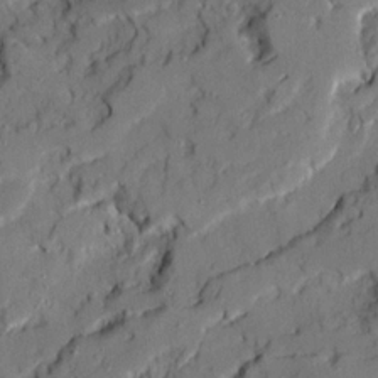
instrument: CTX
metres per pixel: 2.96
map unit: Ave
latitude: 20.1578
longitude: -129.1970
